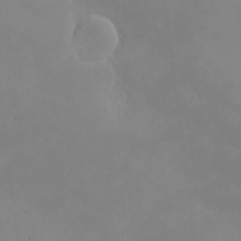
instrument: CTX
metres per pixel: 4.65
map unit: eHh
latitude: -9.8989
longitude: -67.4048
